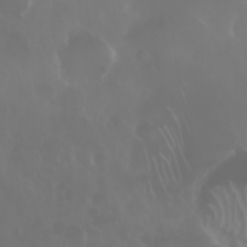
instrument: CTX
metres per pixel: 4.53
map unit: Nhu
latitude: 28.4790
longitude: -62.7813
